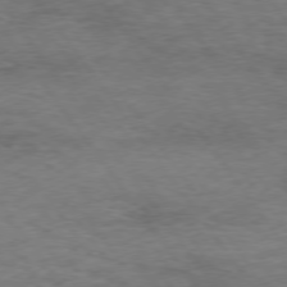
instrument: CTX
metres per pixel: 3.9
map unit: Hpe
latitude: 74.6491
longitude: -143.1025
